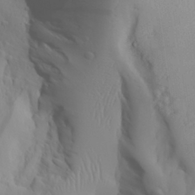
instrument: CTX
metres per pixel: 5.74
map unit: Aa
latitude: 26.8191
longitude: -132.8569
